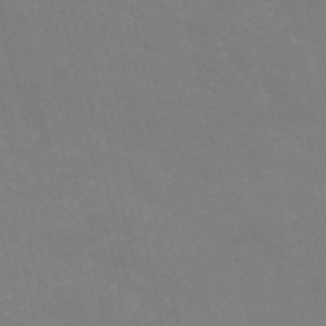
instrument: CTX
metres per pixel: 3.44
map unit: HNb
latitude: -54.6141
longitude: -37.7828
